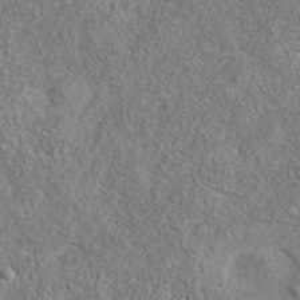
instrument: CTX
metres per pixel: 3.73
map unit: eAb
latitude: 35.9528
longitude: 113.9745
